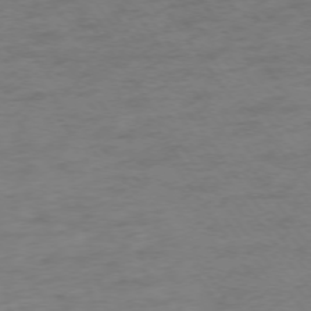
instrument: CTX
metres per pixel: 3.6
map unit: Ap
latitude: -75.1243
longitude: -73.7261
